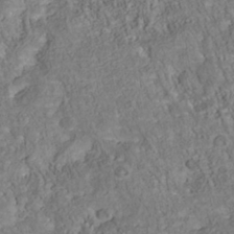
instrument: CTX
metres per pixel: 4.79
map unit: Nhu
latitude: -40.1228
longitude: -85.3860
